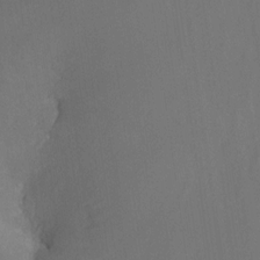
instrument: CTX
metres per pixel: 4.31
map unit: Nhe
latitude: -26.9541
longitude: -110.2523
